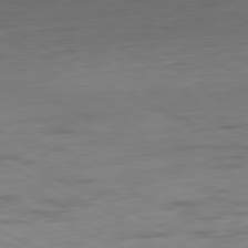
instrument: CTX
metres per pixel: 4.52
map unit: Ap
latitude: -81.0676
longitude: -60.8380
